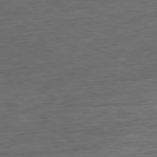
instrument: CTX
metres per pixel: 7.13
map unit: Ap
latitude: -80.3118
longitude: -102.4601
